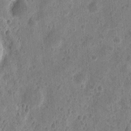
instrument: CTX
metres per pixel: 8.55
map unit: eHh
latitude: 9.5182
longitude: -73.4805
